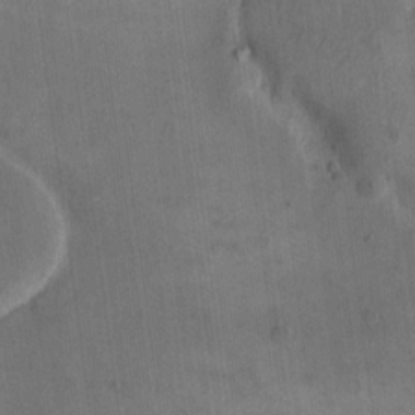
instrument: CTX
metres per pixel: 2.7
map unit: eHh
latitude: 15.8395
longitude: -67.3103
